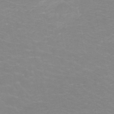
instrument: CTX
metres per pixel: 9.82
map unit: HNb
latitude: -48.4629
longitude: -46.8191
